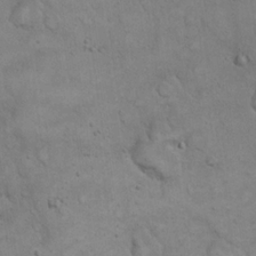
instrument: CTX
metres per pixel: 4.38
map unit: eHh
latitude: 20.6869
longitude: -59.6127
